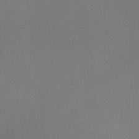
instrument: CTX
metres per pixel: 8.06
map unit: HNhu
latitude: -1.6344
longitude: -5.3293
